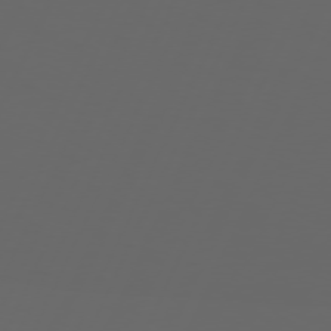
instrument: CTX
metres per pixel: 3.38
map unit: Hpe
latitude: 74.0255
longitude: -126.5168
